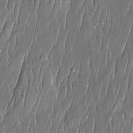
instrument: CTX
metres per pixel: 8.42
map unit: Htu
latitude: -6.1228
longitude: 175.3509
